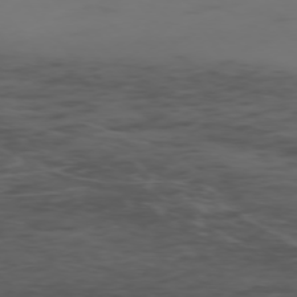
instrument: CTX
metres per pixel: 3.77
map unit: Ap
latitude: -76.4062
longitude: -66.2900
